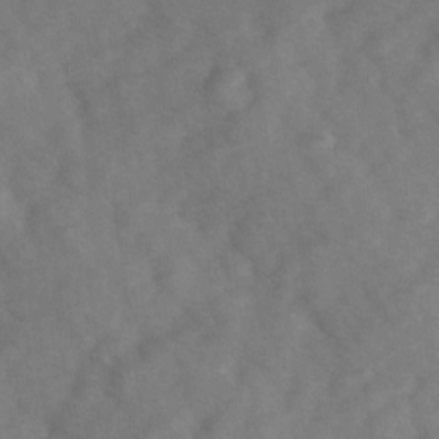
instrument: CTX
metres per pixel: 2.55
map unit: Ave
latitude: 1.1214
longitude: -111.6316
